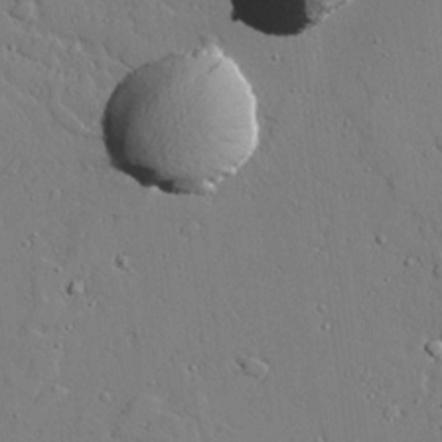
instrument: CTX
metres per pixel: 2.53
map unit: lAvf
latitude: 24.1388
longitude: -110.1956
